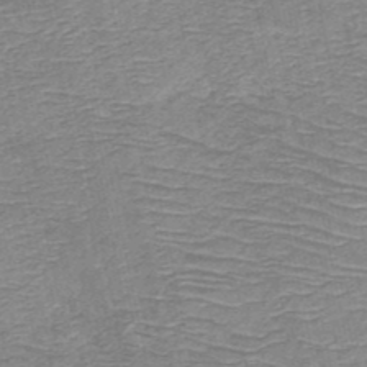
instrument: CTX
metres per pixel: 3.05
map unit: HNb
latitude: -50.3495
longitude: -47.5183
